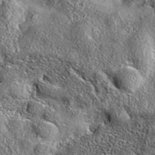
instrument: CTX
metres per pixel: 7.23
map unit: eAb
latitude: 36.3467
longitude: 110.0661
